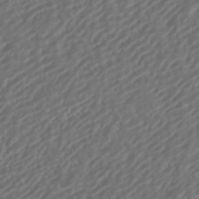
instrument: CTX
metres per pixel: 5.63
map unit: HNhu
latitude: -42.4062
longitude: 106.8975
